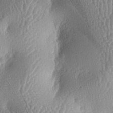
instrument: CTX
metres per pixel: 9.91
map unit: lAa
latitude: -5.5966
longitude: -128.6301
